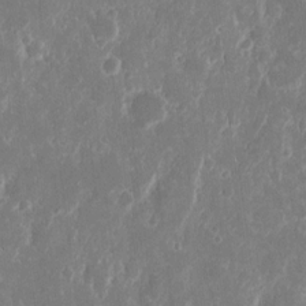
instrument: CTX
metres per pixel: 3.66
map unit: eHh
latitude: 12.4790
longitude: -71.8394
